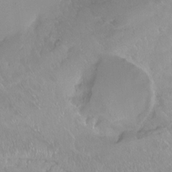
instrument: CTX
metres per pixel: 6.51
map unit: Ht
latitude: -15.0487
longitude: -44.0444
